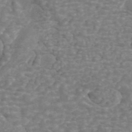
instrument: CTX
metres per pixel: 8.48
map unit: ANa
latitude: 44.7057
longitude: 26.7085
